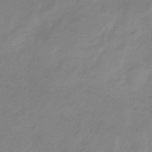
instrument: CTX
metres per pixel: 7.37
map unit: HNb
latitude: -33.0676
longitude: 60.7274
